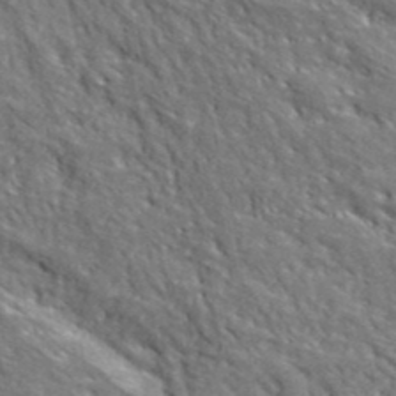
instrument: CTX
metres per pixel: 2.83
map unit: lHvf
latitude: 40.3278
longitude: -87.2537
